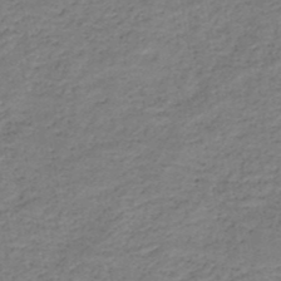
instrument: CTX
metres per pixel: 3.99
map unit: HNb
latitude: -49.1431
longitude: -39.6694
